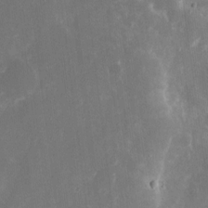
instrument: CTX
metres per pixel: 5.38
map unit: eHh
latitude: 8.6113
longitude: -71.0269
